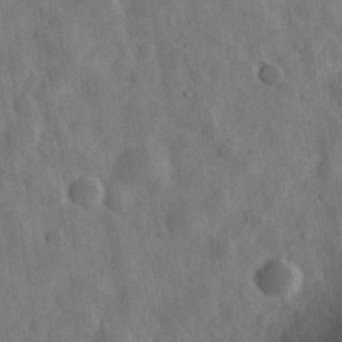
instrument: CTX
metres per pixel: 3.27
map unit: eHh
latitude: 30.8569
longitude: -74.0255
